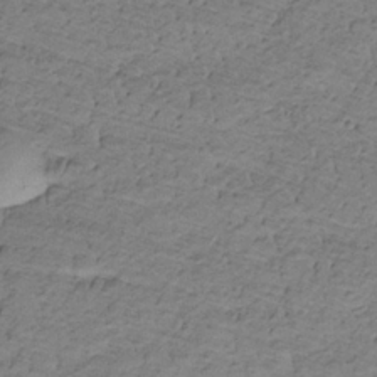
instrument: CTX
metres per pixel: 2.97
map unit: lHb
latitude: -32.5574
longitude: 65.3888
